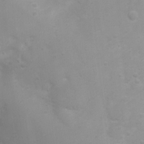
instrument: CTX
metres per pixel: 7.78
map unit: Ht
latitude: 3.2915
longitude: -22.5924
